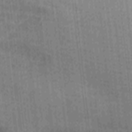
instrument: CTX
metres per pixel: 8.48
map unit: Ave
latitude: -8.9164
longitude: -123.2726
